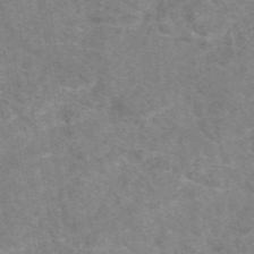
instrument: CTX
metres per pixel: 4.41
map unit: eAb
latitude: 48.7057
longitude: 111.0675
